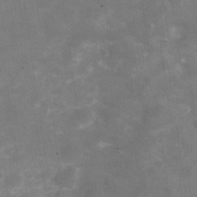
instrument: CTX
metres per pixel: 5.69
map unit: Hve
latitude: -30.5951
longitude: 93.5210
